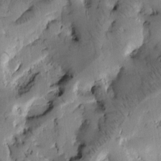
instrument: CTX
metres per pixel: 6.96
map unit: Htu
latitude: -3.5588
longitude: 169.7099
